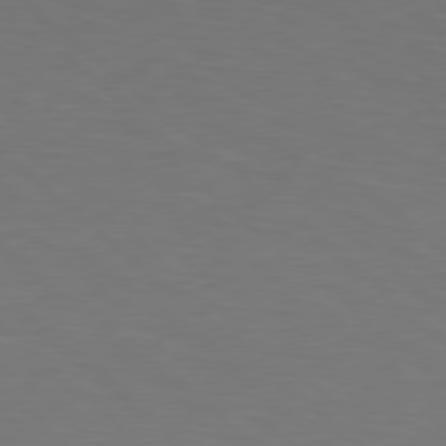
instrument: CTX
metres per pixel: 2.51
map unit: Hpe
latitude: 78.4790
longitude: -176.2711
